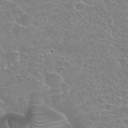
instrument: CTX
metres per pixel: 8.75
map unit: Hto
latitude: 28.6301
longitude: -48.6302
